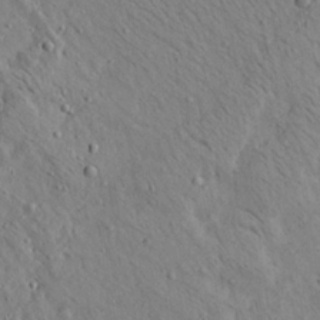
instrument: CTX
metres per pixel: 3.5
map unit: Aa
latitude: 22.1767
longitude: -139.8961
